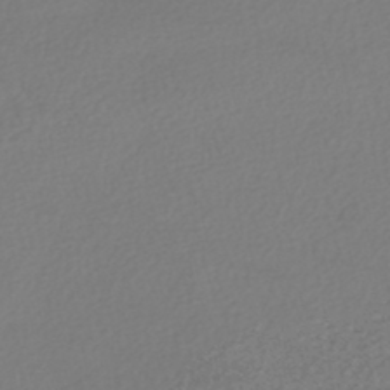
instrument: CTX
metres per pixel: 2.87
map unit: HNhu
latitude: -47.6155
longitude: 103.3699
